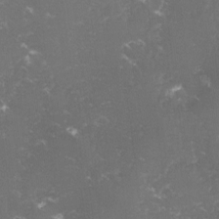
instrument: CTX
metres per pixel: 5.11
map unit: lHvf
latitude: -14.2173
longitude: -99.9717
